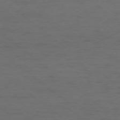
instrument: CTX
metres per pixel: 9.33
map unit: Ap
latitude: -77.4265
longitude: -76.0822
